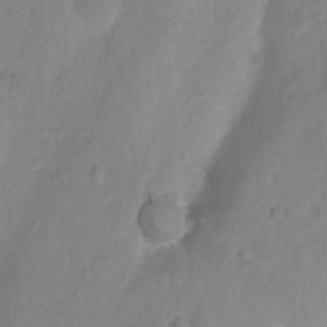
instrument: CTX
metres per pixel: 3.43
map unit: Nhu
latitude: 7.1970
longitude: -22.9892
